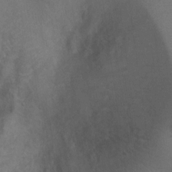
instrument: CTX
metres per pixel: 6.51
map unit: Ht
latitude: 2.5168
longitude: -27.0459
